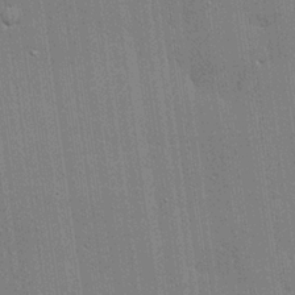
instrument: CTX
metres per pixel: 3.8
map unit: lHvf
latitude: 20.3845
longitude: 142.9730
